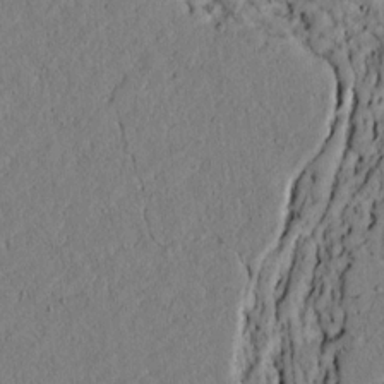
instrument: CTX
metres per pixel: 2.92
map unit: lAvf
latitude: 4.5168
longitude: 167.5777
